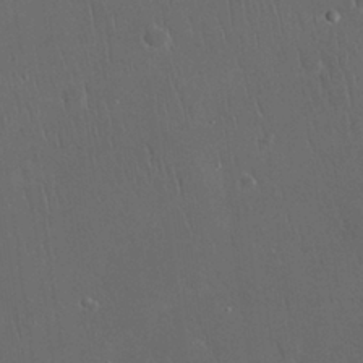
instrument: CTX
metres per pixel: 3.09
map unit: Nhu
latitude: 28.5168
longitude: -66.9324
